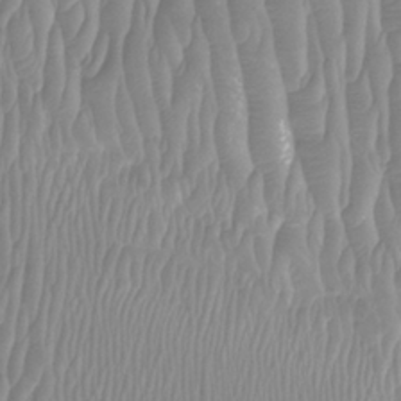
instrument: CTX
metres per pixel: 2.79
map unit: Htu
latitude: -8.4818
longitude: -74.4601
